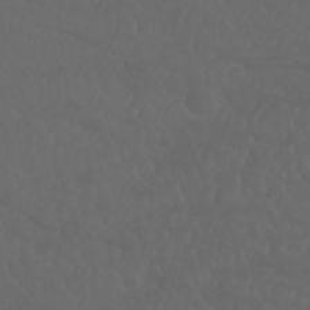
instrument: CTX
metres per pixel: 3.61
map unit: Nhu
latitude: 23.1214
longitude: -64.8191
